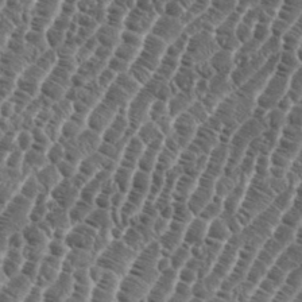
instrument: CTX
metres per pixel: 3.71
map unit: eHh
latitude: 36.7246
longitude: -136.7247
